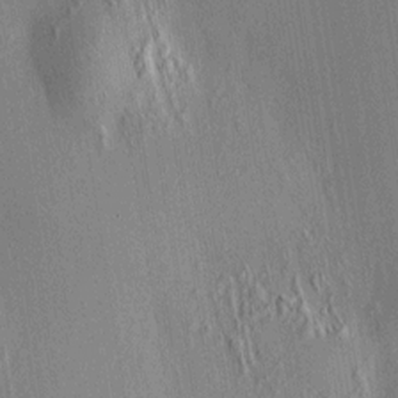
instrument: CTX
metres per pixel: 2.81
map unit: HNhu
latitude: 7.9717
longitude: 14.4629
